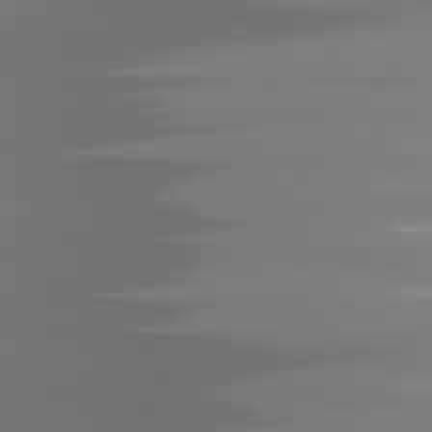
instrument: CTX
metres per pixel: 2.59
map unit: lApd
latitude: 81.3482
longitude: -138.6301
